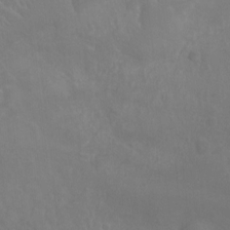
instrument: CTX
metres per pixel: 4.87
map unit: Ht
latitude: -4.4440
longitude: -18.3656
